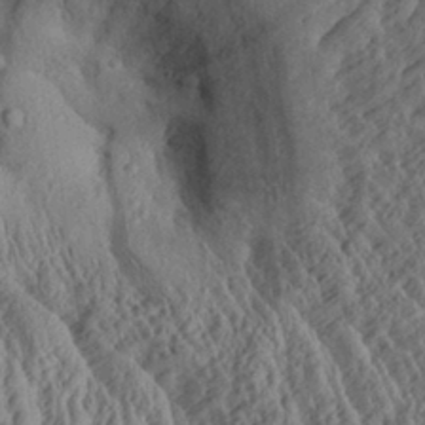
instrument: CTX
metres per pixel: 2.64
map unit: Aa
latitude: 29.7827
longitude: -138.0255
